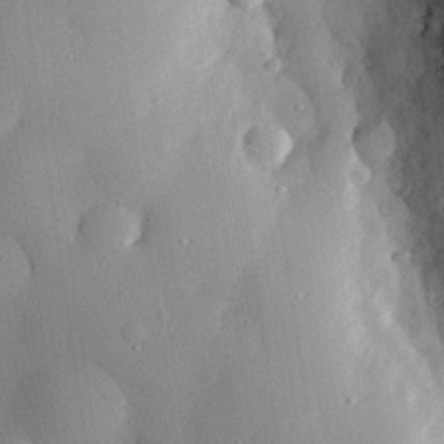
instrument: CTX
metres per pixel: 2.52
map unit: eHh
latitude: 28.7246
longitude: -77.8961
